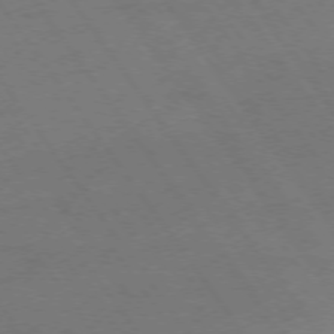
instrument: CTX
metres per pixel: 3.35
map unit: Ap
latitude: -75.9178
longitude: -65.4804
